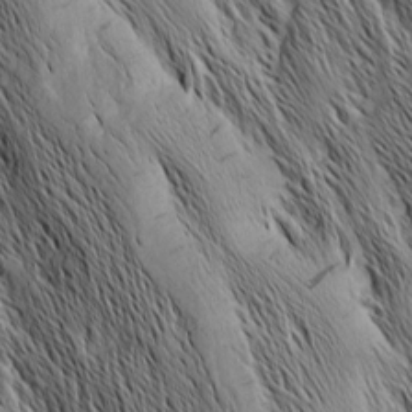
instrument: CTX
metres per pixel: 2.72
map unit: Nhu
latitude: -4.6329
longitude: -150.2522
